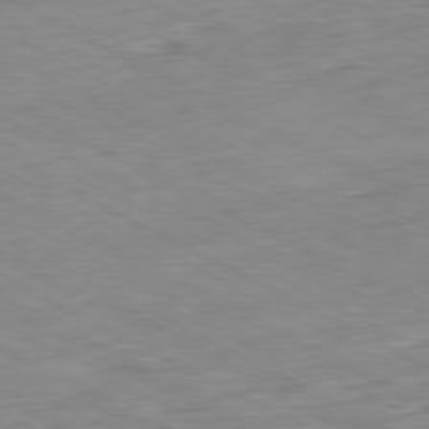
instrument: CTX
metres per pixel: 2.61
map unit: Ap
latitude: -80.7086
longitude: -80.2900
